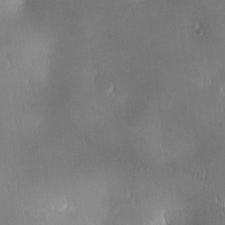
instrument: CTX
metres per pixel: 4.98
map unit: lAa
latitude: 1.2348
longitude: -116.9325
